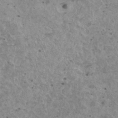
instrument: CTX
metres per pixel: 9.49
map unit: HNhu
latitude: 2.7813
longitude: 5.5210
